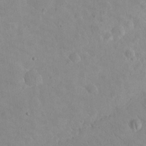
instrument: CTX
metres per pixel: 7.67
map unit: eHh
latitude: 24.8380
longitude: -66.8758
